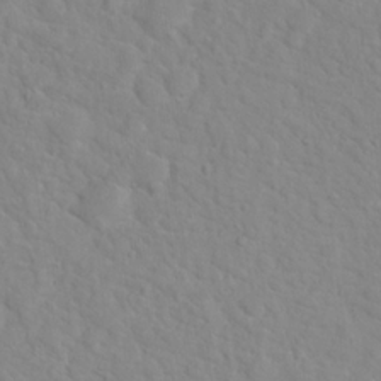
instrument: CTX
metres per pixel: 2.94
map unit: Hto
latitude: 17.0647
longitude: -36.1956
